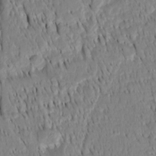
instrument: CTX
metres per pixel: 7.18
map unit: Htu
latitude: -4.2172
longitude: 152.0094
